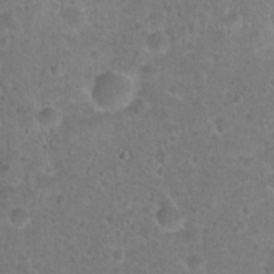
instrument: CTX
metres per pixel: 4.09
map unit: Hto
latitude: 21.9528
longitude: -48.3845
